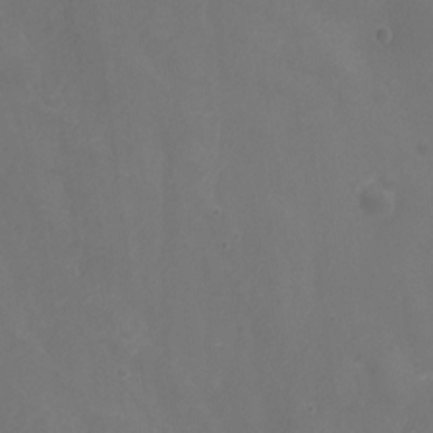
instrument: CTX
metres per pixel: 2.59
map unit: Ht
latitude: -4.8597
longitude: -60.9513
